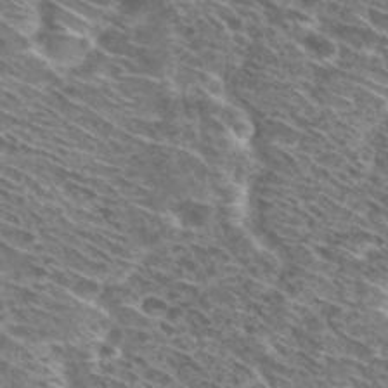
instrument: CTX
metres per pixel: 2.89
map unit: Hto
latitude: 30.0633
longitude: -45.6505
